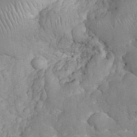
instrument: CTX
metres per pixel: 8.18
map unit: eHh
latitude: 31.7450
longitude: -65.2348
